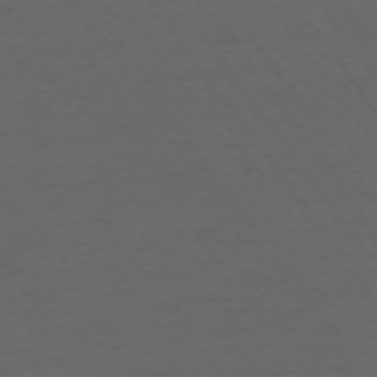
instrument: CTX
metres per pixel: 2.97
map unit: Ap
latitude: -74.0661
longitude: -74.4790
